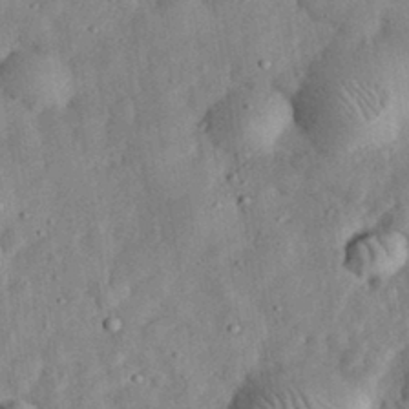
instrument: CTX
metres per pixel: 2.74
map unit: eHh
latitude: 32.9514
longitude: -76.5545
